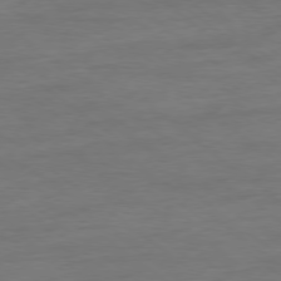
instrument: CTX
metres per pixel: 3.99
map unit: Ap
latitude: -79.1998
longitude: -89.5749
